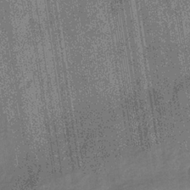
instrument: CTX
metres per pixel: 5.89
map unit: eHb
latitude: -36.0094
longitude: 81.3132
